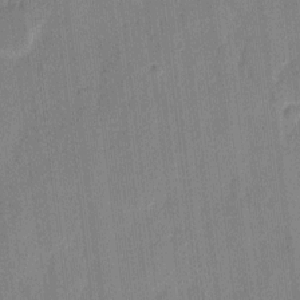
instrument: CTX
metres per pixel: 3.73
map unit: eHh
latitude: 9.1025
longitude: -68.6302
